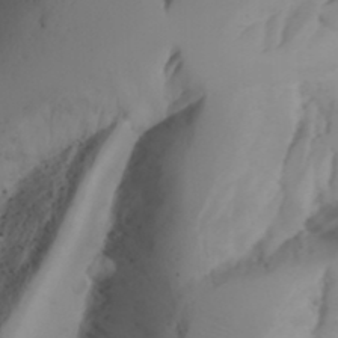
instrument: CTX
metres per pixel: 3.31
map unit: Aa
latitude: 24.8191
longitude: -131.6316
